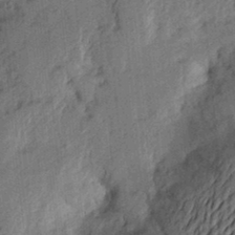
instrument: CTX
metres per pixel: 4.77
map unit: Aa
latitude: 22.6490
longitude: -150.3467
